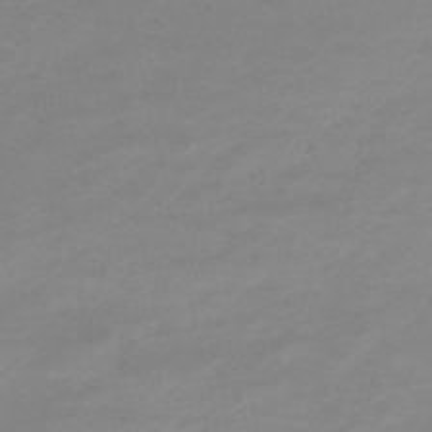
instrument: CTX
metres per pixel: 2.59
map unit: lHb
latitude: -45.0298
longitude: 67.0864
